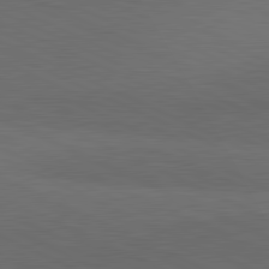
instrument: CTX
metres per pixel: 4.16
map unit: lApd
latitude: 81.4048
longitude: 148.3496
